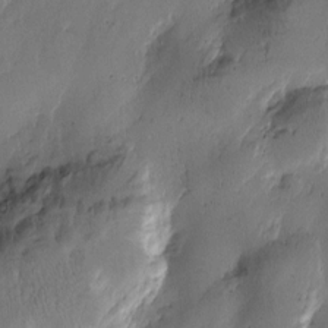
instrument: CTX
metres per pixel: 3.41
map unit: Htu
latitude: -3.0297
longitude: -177.3670
